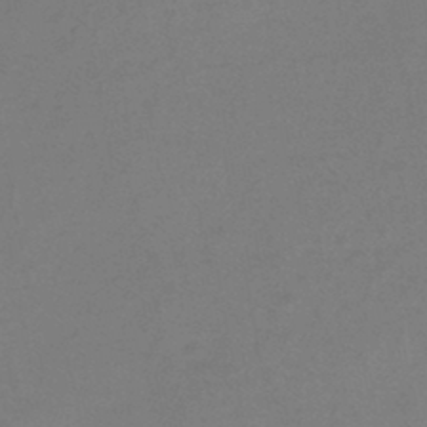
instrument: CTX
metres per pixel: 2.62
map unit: HNb
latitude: -45.6155
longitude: -35.4048
